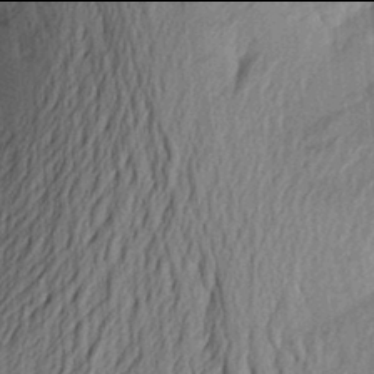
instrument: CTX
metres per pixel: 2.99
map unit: Aa
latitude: 21.9906
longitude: -150.2711
